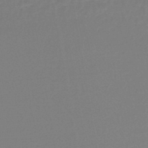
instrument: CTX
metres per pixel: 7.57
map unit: lHb
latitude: -44.4440
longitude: 66.3306
